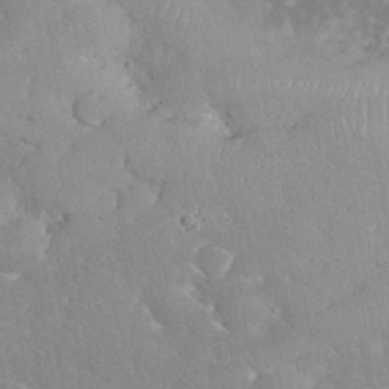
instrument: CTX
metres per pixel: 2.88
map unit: eHh
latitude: 34.8758
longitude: -63.8206
